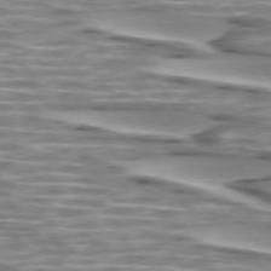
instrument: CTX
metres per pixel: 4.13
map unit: lApd
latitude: 74.1956
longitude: -57.4804
